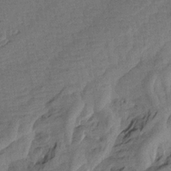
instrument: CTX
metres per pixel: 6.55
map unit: Aa
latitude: 18.3467
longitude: -144.3467
